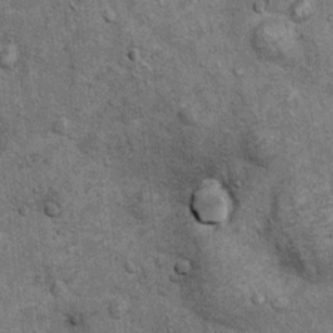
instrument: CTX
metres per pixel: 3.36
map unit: Hto
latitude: 11.8395
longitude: -38.6301
